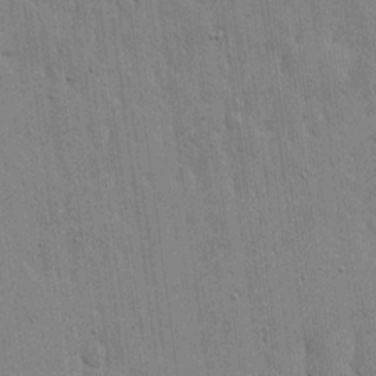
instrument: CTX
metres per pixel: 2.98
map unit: lHvf
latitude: 17.3671
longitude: -116.2900
